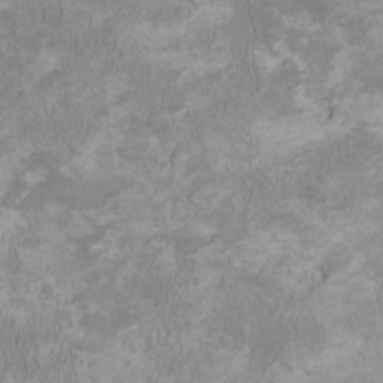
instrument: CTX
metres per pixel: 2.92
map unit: HNhu
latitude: 3.6505
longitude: -4.2900
